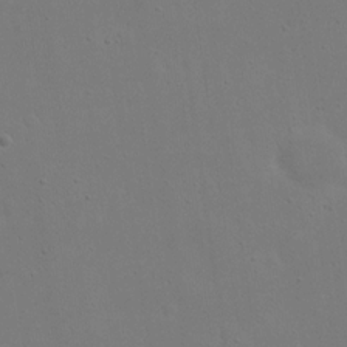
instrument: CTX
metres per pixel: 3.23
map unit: eHh
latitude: 19.0836
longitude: -71.7827
